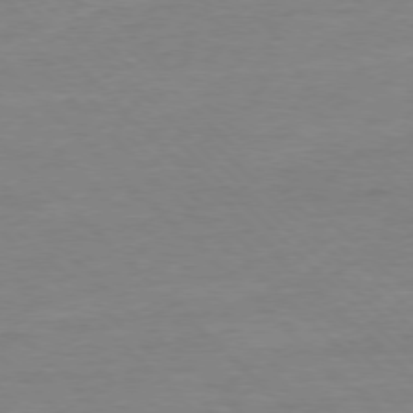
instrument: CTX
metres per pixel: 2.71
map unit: Ap
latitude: -77.4076
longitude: -88.7436
